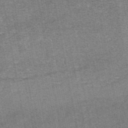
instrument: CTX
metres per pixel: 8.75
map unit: eAb
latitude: 47.8962
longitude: 103.8611
